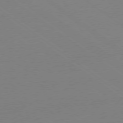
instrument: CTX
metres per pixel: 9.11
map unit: Ap
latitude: -78.8030
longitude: -98.0255
